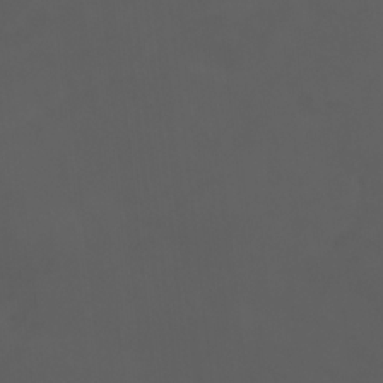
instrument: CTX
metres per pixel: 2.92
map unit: Htu
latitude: -11.3699
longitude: -74.3089
